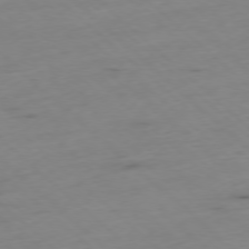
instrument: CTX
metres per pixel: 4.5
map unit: Ap
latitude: -78.2172
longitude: -61.3481
